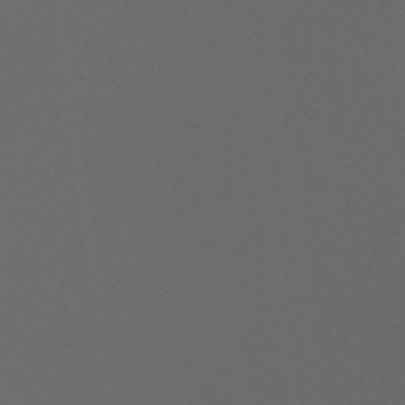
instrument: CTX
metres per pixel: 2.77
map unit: Htu
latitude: -7.6910
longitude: -48.7246
